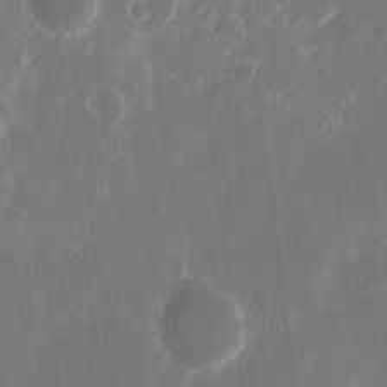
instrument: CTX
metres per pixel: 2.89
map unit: eHh
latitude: 11.4049
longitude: -71.7638
